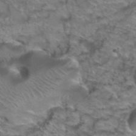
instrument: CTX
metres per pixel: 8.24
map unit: Hto
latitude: 39.0647
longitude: -44.3656
